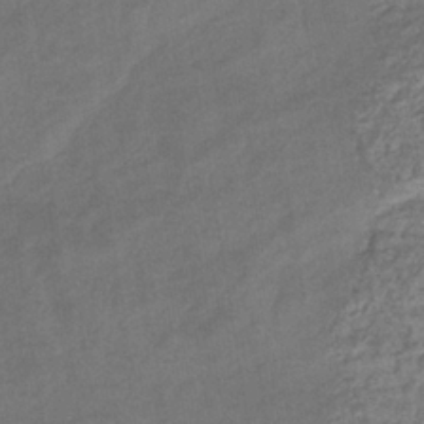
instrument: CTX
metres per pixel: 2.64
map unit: eHb
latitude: -36.1794
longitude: 79.5399
